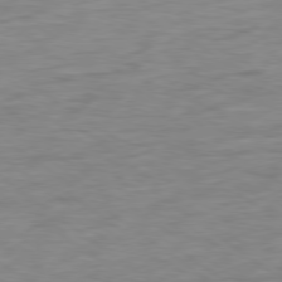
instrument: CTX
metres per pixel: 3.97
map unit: Ap
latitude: -80.0850
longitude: -70.6112
